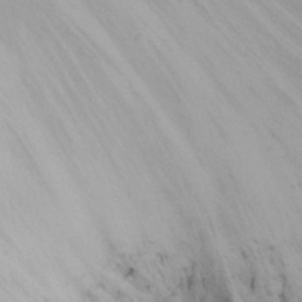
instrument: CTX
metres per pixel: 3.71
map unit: Nhu
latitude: -17.0298
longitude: -48.5168
